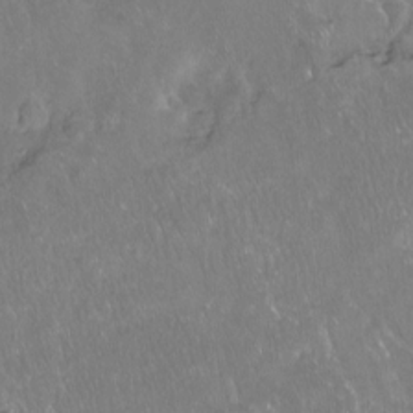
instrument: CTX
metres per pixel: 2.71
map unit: Hto
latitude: -13.4266
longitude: -42.1200
